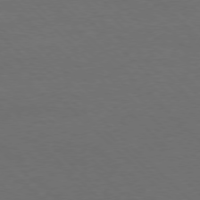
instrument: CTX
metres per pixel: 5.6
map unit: Ap
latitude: -78.1794
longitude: -87.0269
